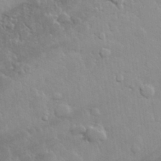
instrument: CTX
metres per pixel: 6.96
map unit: lHvf
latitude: 32.2711
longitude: -93.2537
